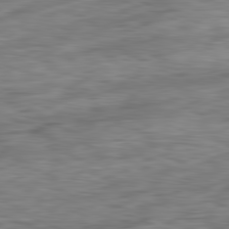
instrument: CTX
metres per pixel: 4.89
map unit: Ap
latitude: -81.7667
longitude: -80.0444
